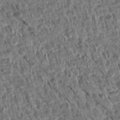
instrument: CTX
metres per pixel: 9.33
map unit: Aa
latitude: 14.3468
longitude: -144.2333
